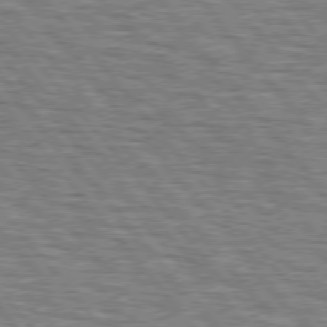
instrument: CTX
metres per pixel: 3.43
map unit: lApd
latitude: 75.7261
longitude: -76.4601
